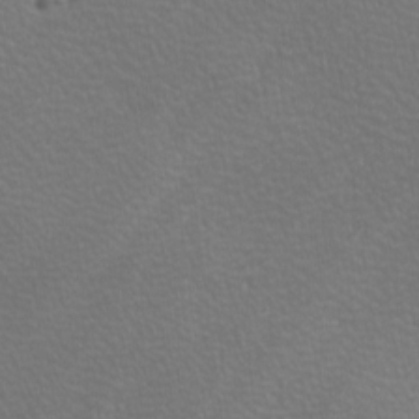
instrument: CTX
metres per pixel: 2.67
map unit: lAa
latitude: -10.7463
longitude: -125.5560
